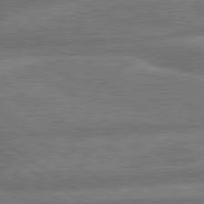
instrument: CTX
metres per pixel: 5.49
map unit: lApd
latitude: 79.8961
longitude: -164.1200
